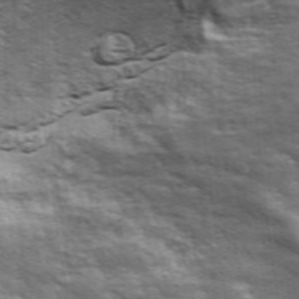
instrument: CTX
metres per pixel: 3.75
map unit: ANa
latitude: 43.7450
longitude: -85.8772
